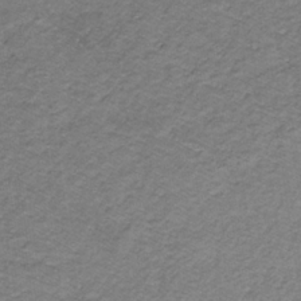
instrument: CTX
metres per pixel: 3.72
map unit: lHb
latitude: -32.0472
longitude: 65.2565
